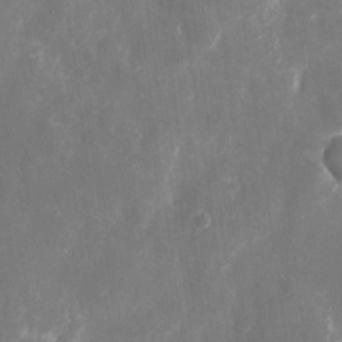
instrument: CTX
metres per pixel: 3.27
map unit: eHh
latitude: 8.6680
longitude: -70.7624
